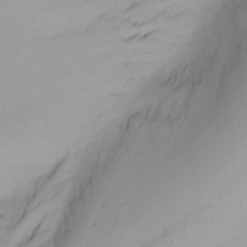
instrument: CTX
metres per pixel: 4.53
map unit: Nhu
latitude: -6.6329
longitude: -81.0269
